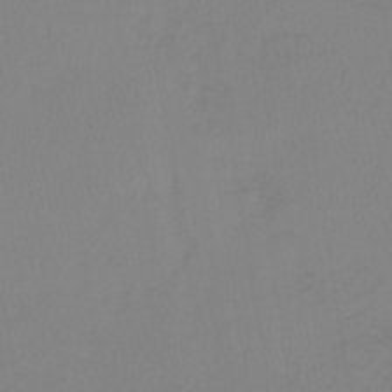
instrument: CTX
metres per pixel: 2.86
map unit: lHb
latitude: -41.3887
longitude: 64.2740
